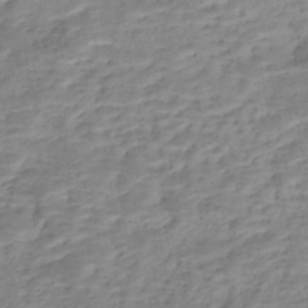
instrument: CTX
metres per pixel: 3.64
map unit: Nhe
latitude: -46.4062
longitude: 152.3684
